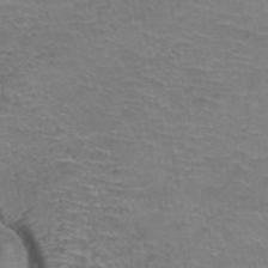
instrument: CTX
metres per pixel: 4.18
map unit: Hto
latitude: 37.7639
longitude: -42.4979
